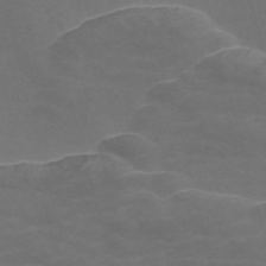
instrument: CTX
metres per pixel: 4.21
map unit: Nve
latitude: -58.2550
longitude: 65.4644
